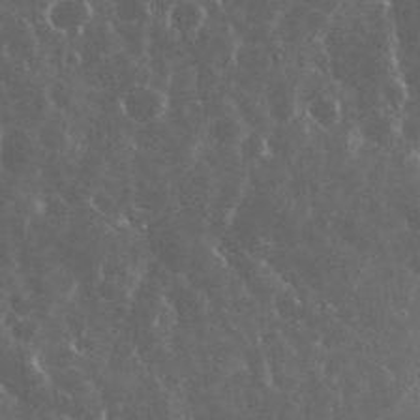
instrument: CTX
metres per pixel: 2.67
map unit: eHh
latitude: 35.2537
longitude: -58.3089
